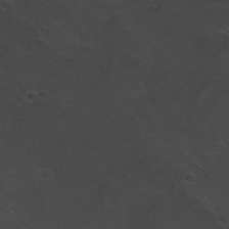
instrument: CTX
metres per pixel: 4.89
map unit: Nhu
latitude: 29.7072
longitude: -51.1214
